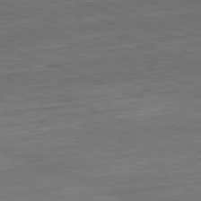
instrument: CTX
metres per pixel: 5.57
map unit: Hpe
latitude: -81.9556
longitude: 15.4266
